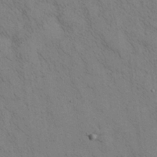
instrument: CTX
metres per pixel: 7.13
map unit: Nhu
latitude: 28.9136
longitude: -71.4615
